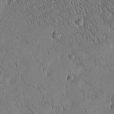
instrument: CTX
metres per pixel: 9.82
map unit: Htu
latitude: -4.5951
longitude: 174.6707
